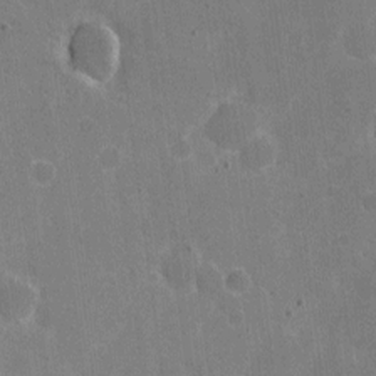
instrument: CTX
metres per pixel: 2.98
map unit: eHh
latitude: 6.7813
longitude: -67.1970
